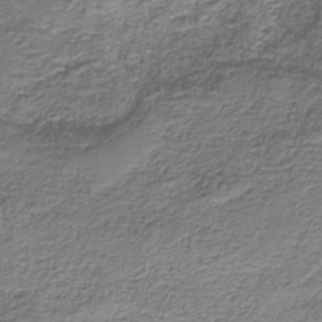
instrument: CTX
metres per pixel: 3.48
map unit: eAb
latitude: -38.2929
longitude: 53.0486
